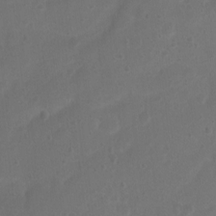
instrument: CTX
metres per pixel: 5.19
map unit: Nhu
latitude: 4.4223
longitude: -26.4412
